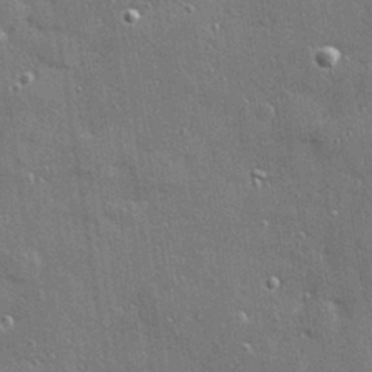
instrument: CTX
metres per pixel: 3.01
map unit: Hve
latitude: 28.0255
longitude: -90.6302
